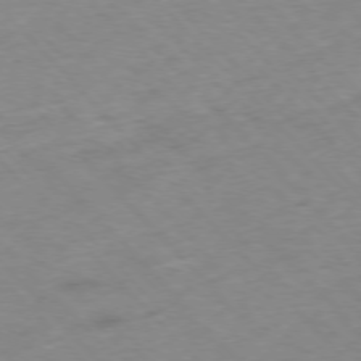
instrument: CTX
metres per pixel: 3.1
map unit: Hpe
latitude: -76.5952
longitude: -17.1781
